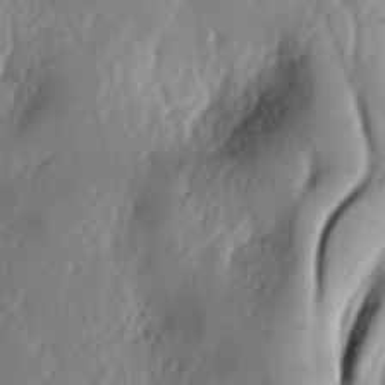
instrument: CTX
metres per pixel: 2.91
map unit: lAa
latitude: -6.8030
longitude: -124.0822
